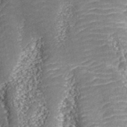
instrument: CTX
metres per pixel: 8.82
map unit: ANa
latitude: 44.4601
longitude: 38.7652
